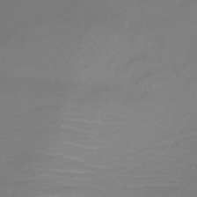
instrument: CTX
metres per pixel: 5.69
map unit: lHb
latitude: -40.6896
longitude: 72.4062
